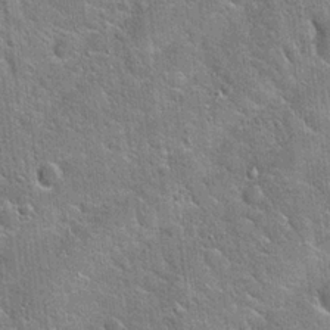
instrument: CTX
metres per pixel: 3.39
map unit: Hto
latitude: 20.6869
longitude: -51.3670
